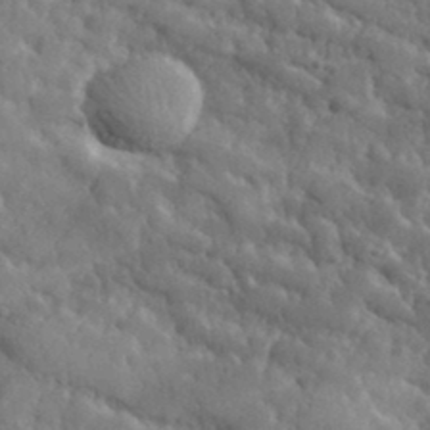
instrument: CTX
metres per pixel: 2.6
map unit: lHvf
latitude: 35.5938
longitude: -87.1781
